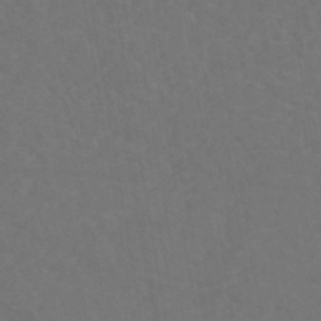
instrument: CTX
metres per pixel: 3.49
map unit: eHh
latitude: -42.6896
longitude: -32.1578
